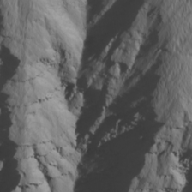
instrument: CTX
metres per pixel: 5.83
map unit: Ave
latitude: 17.6127
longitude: -138.7246
